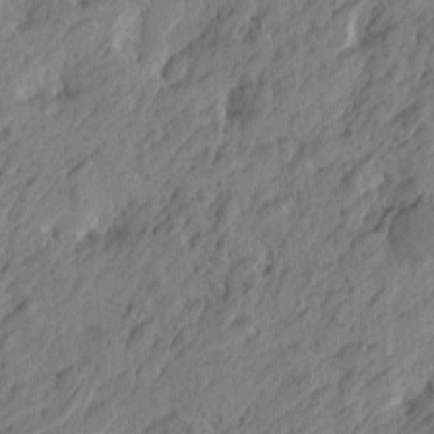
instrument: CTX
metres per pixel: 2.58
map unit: Htu
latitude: -4.9163
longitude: -179.1970
